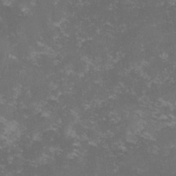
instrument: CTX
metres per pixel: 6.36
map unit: lHvf
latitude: -13.7289
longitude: -99.2348
